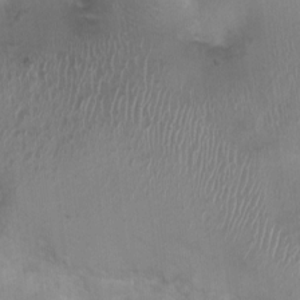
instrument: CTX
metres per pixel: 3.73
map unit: Nhu
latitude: 0.8380
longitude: -15.3104
